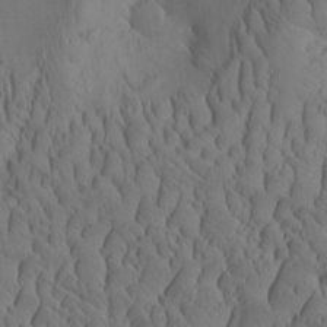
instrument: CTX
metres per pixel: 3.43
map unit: eHh
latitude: -1.6155
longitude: 16.0850
